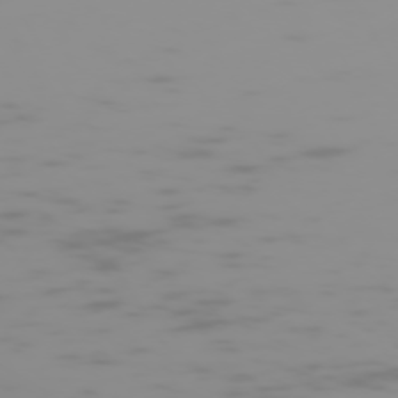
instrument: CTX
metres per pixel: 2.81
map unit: Hpe
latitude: -74.3873
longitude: 5.6910
